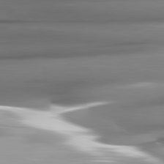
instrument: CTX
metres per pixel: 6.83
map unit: lApd
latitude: 82.3089
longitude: -141.9906
